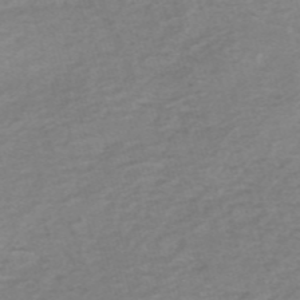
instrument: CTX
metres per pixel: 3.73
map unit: HNb
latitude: -54.6141
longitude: -43.2726
